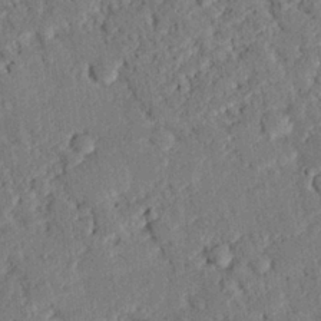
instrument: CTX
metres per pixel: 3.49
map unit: eHh
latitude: 25.8772
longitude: -81.0647
